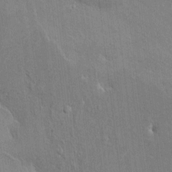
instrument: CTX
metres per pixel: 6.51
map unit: HNhu
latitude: 7.4615
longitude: -4.9703
